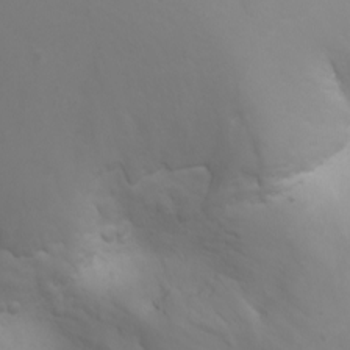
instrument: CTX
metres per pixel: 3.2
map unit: Nhu
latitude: -4.2172
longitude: -74.2334
